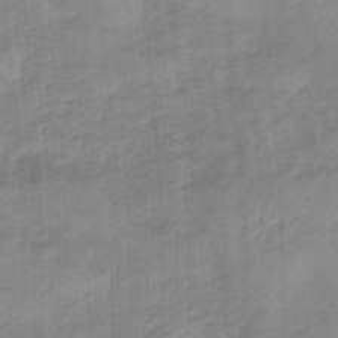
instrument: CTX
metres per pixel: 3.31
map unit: eHb
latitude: -45.6911
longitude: 83.4832
